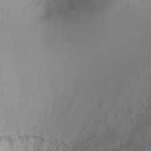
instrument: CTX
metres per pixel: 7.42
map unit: Ht
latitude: -0.3685
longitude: -36.1956
